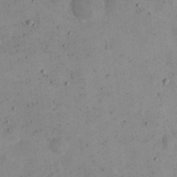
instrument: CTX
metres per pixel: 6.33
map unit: eHh
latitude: 22.0633
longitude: -66.0255
